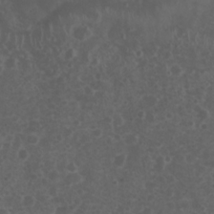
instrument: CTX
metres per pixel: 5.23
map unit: Nhu
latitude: 3.5371
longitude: -15.0270
